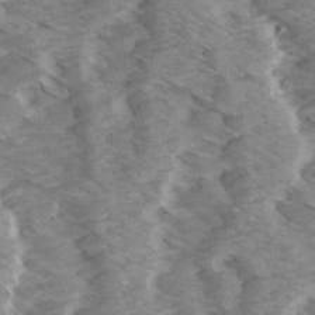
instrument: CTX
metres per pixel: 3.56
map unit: Ave
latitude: 14.5357
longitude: -103.4426
